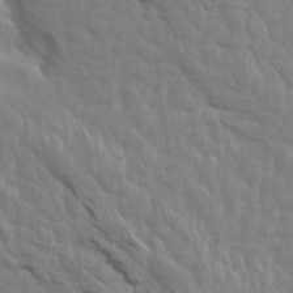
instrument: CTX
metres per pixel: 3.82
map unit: Aa
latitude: 14.8758
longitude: -143.2726
